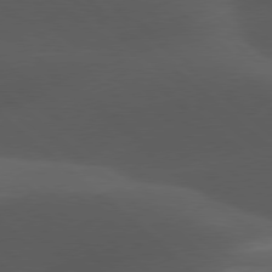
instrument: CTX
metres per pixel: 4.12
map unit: lApd
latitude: 77.9528
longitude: -54.7057
